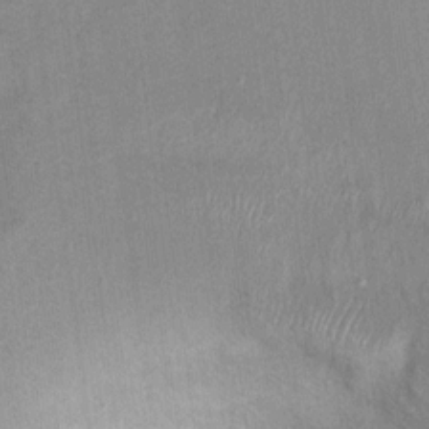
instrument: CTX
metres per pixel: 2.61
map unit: Ht
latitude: 8.5357
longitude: -36.5734
